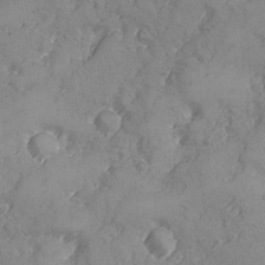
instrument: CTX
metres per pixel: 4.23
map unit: Ave
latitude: -8.1606
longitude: -118.2333
